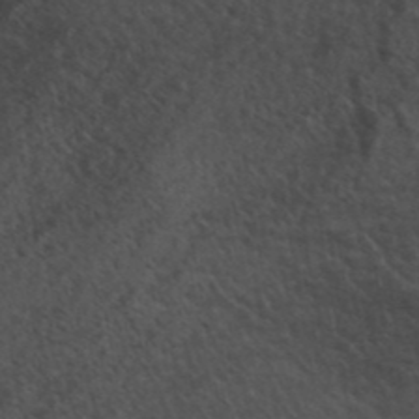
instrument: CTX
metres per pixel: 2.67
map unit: ANa
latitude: 41.4993
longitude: 53.8233
